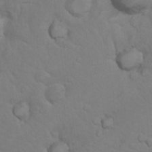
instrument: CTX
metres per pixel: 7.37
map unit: Nhu
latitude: 10.1389
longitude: -24.7057
